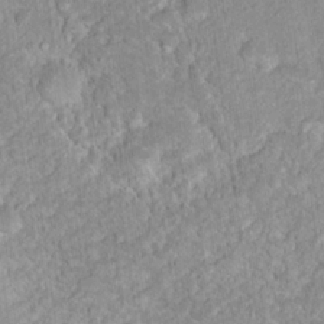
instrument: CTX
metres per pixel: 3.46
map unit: Nhu
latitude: 16.7624
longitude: -31.3293
